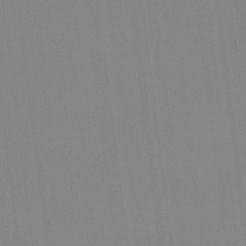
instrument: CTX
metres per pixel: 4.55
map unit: Hto
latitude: -11.5777
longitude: -38.1767
